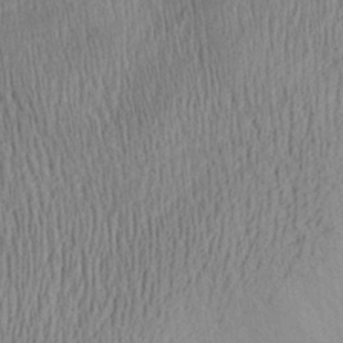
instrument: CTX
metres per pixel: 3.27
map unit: Aa
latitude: 28.1011
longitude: -137.8961
